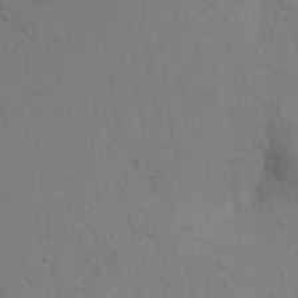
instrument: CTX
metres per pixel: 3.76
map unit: Aa
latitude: 23.0269
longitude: -148.7057
